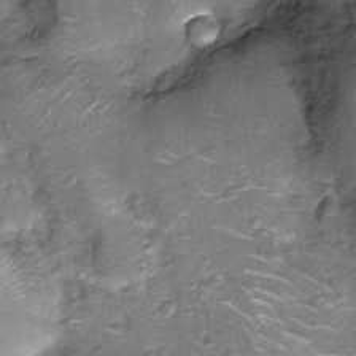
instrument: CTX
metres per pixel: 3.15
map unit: Nhu
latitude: -13.1809
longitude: -22.6112
